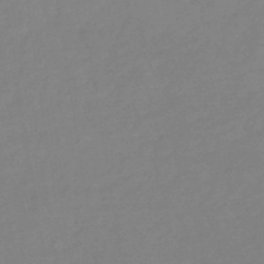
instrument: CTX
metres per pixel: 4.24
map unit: lHb
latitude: -36.0283
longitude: 69.0864
